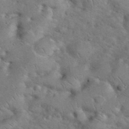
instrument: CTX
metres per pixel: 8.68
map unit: eHh
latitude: 37.7072
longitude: -64.1389
